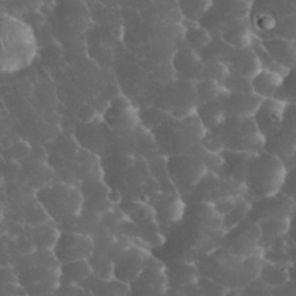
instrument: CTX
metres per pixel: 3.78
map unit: eHh
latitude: 33.7828
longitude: -64.2711
